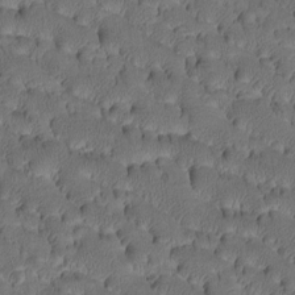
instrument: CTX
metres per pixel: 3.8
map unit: Htu
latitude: -3.1998
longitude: 172.4062
